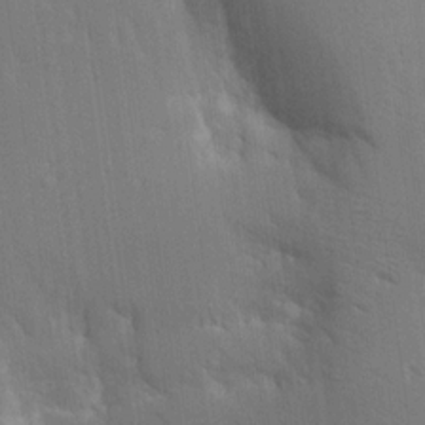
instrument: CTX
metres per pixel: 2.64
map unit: Aa
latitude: 16.5168
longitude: -149.0647
